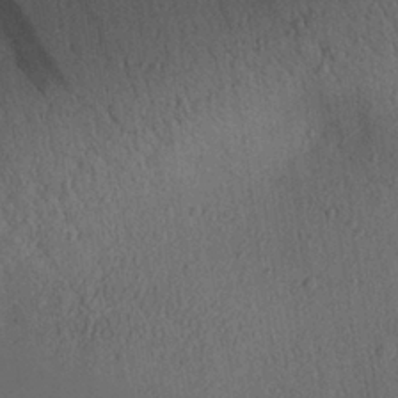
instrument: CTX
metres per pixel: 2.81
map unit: Aa
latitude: 28.9891
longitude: -144.3278
